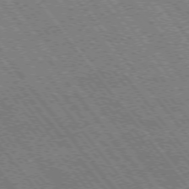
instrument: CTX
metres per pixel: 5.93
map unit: Hpe
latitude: -75.8423
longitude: -14.1011
